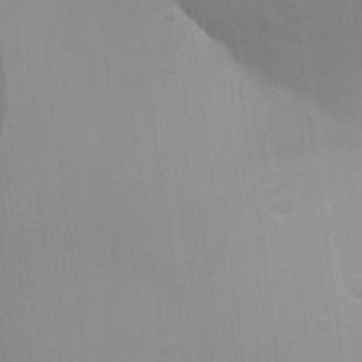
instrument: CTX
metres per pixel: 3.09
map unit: Aa
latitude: 27.2348
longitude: -138.8380
